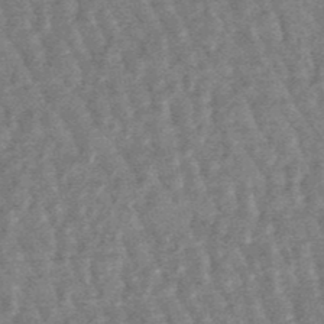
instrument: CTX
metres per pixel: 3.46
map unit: lHb
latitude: -48.0094
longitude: 79.9178
